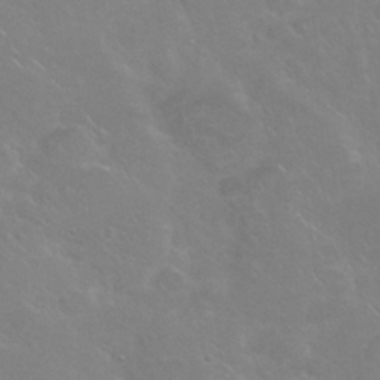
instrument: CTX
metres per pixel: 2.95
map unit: Nhu
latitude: 25.4048
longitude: -53.1025
